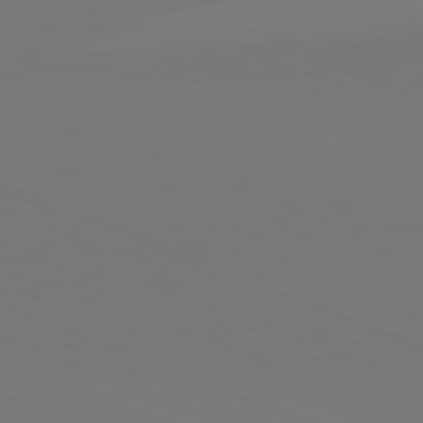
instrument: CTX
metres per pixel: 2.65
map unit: lApd
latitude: 82.2522
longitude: 147.2187
